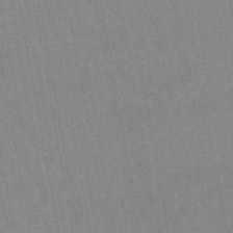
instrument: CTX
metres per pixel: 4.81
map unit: lHb
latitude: -45.6533
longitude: 78.5007
